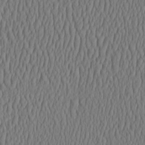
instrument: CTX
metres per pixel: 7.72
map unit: HNhu
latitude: -3.0675
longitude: 13.3888
